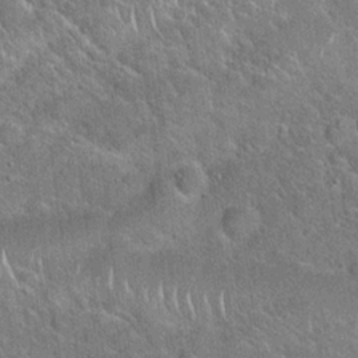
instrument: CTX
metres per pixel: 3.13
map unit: Hto
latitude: 19.5749
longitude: -51.6882
